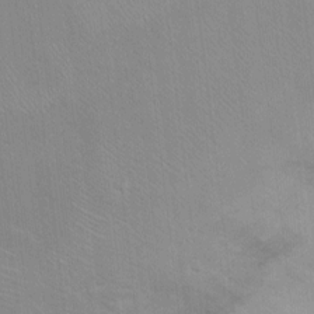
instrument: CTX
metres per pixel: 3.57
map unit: Ht
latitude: 7.7261
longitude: -36.8191
